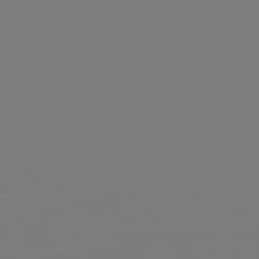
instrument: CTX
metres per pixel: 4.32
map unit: Hpe
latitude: 79.0270
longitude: -174.2523
